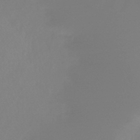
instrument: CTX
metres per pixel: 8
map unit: HNb
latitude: -45.1431
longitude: -42.4601
